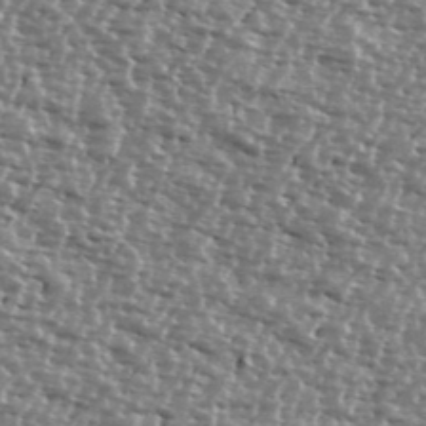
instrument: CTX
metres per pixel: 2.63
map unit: Ave
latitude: 39.3671
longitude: -112.4034
